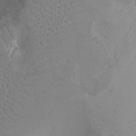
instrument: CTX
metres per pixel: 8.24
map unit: Ht
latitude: -7.3131
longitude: -23.5560
